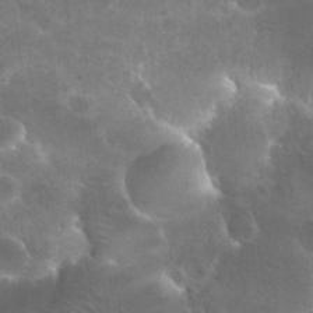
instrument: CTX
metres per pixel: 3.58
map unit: Hto
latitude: 27.4049
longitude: -38.2900
